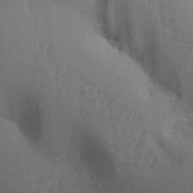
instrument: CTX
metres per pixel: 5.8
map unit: Aa
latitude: 29.3104
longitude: -132.6113
